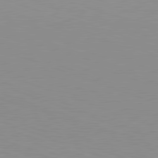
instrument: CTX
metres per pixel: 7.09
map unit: Hpe
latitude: -82.6518
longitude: 7.1053
